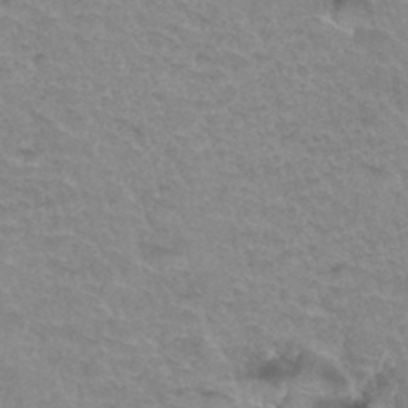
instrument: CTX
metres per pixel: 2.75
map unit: Hto
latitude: 34.8002
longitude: -45.6316
